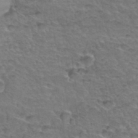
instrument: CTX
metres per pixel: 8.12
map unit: Hto
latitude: 35.1970
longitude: -47.0648
